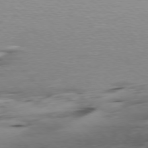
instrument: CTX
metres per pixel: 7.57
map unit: Ap
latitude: -78.2361
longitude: -62.0444
